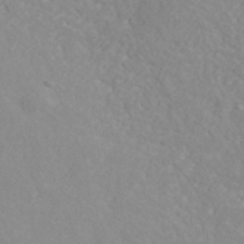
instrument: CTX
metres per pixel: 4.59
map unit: ANa
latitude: 40.2144
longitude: 22.7086
